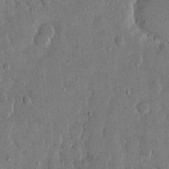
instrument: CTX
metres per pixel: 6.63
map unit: eHh
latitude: 14.2712
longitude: -68.4601
